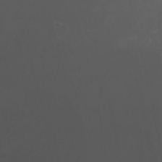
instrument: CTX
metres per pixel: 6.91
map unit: Nhu
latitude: -6.7652
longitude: -75.9906
